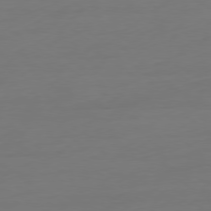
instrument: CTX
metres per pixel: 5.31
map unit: Ap
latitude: -79.4454
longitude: -65.2348
